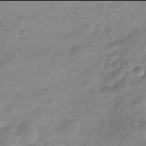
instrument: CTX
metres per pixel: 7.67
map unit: Nve
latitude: -22.0094
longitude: 107.3510
